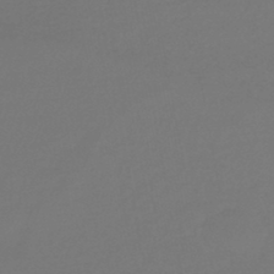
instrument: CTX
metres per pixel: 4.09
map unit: lHb
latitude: -43.9745
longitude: 76.0850
